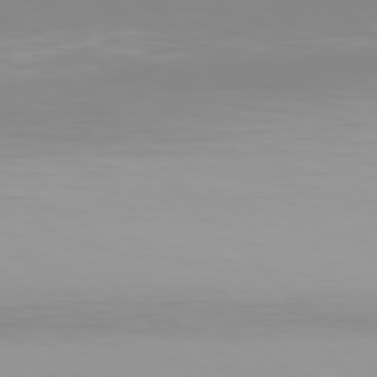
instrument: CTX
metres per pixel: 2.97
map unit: Hpe
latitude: 77.6127
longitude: -173.1025
